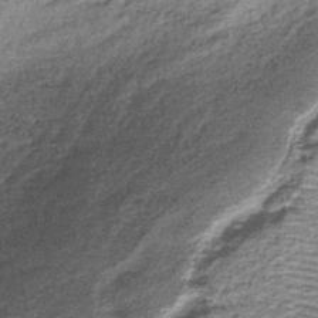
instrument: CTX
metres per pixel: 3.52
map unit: lHb
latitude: -36.5762
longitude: 65.8423
